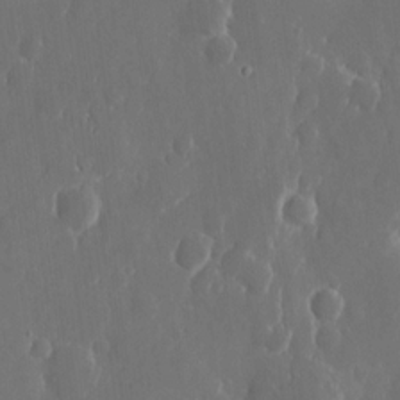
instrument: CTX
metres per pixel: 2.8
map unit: eHh
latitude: 10.7624
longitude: -70.9891
